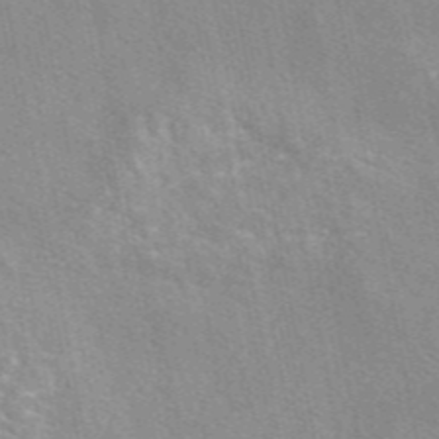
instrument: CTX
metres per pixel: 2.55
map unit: eAb
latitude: 47.1215
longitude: 114.2361
